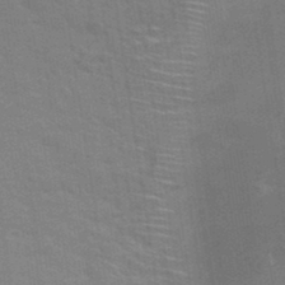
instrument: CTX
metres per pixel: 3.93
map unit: Hto
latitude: 34.4412
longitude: -51.7827
